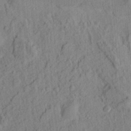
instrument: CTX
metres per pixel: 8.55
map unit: Ht
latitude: 8.3278
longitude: -75.8961
